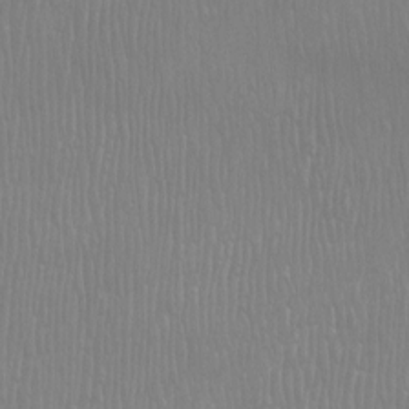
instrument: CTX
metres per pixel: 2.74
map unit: Htu
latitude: -8.4440
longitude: -75.9717
